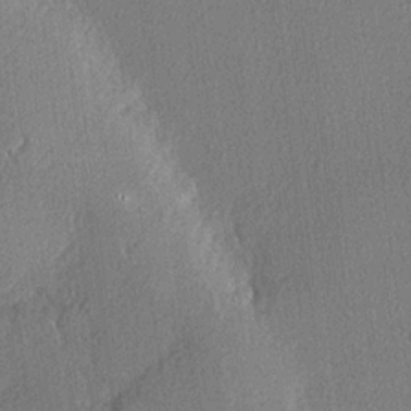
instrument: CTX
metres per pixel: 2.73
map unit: lHvf
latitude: 21.9339
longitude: 140.7463
